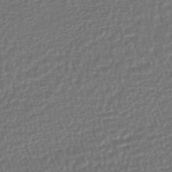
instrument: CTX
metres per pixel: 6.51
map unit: HNhu
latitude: -45.4643
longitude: 99.8800
